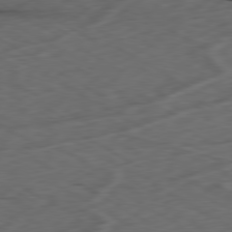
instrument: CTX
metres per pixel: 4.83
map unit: Ap
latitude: -80.3495
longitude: -71.5749
